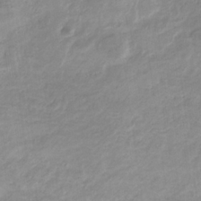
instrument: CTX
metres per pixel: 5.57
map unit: eHb
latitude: -31.8800
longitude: 68.4251
